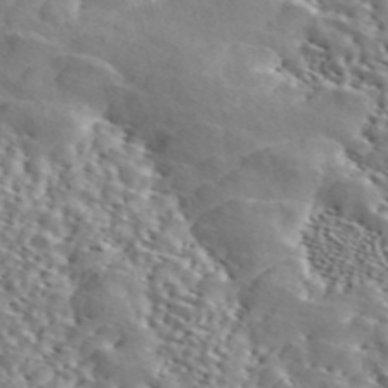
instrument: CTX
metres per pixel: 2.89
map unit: ANa
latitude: 46.2901
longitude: 49.3321
